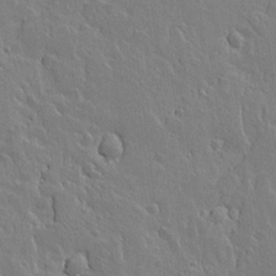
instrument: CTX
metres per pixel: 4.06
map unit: Aa
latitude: 12.2712
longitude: -127.6505
